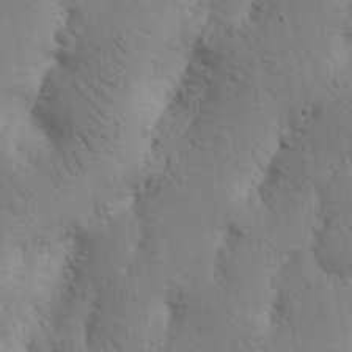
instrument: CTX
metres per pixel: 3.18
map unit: Nhu
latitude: 16.5735
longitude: -75.7639
